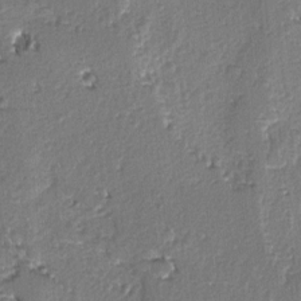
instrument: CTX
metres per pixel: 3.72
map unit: lAvf
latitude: -5.1053
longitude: -113.5182
